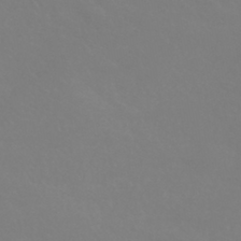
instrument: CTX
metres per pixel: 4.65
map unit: HNhu
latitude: -41.9556
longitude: 93.8611
